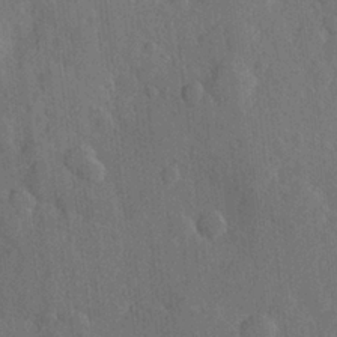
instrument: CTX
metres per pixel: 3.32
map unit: Hve
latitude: 24.7813
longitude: 149.3132
